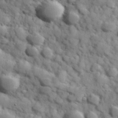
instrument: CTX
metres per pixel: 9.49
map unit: Hve
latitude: 31.7639
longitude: 151.1242
